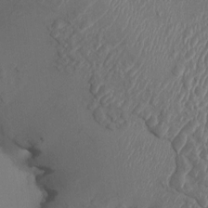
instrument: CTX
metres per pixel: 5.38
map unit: HNhu
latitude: 3.6505
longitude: -6.4223
